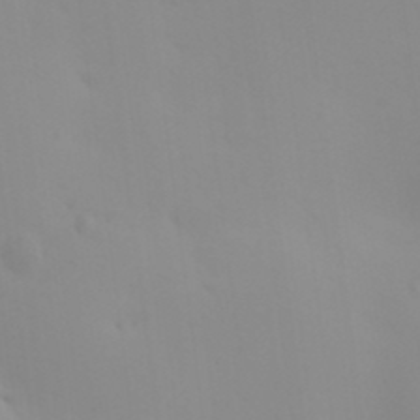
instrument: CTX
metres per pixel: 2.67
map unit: HNhu
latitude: 6.9325
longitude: 13.8045
